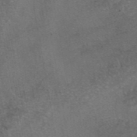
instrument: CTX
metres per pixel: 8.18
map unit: eAb
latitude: 46.9136
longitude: 108.1417
